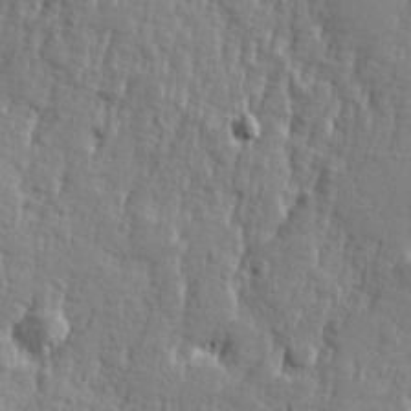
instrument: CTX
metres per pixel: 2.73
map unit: Hve
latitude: 25.4615
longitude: 144.3495
